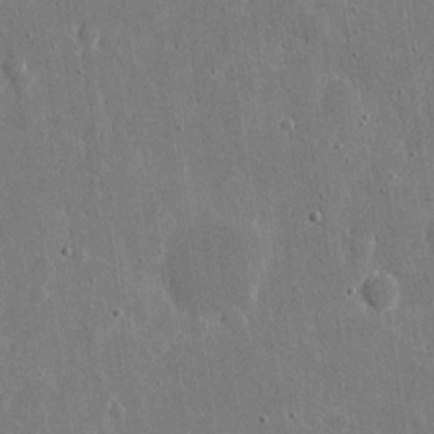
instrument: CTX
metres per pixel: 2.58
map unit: eHh
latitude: 11.4049
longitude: -69.8206
